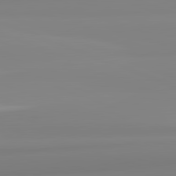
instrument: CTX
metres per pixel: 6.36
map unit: lApd
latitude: 82.4034
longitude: 174.9541
